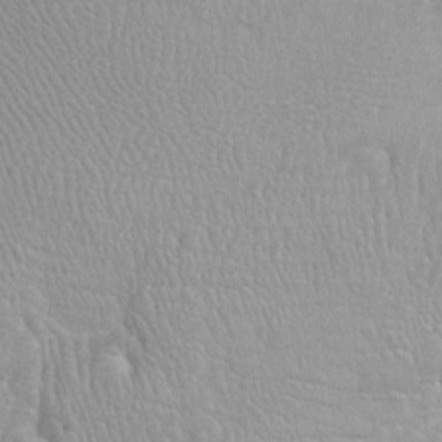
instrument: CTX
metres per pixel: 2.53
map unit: Ht
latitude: -2.6896
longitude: -15.9528
